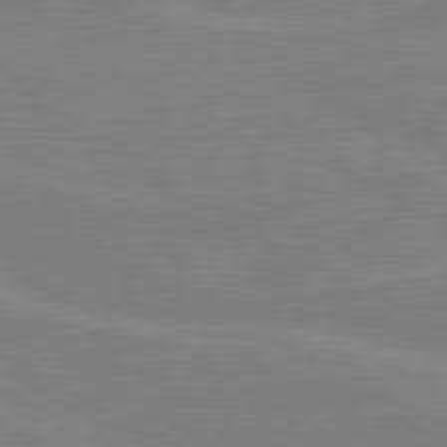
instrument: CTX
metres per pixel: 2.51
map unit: lApd
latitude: 80.4034
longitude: 121.5777
